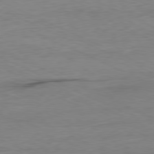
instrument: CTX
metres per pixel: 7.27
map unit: Ap
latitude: -80.2740
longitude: -104.5924
